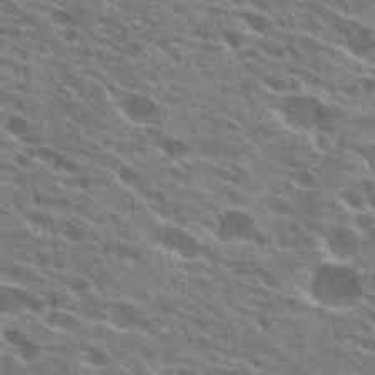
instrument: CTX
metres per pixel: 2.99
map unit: Hto
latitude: 24.6868
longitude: -41.6882
